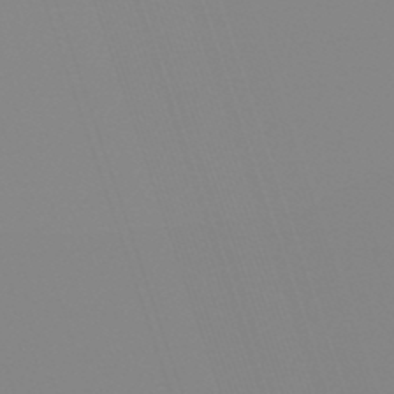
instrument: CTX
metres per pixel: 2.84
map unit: lHb
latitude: -48.9164
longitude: 81.4077
